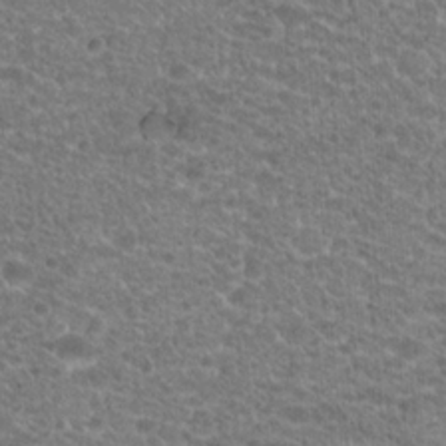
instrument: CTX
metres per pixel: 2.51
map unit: Hto
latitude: 20.4979
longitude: -39.0647
